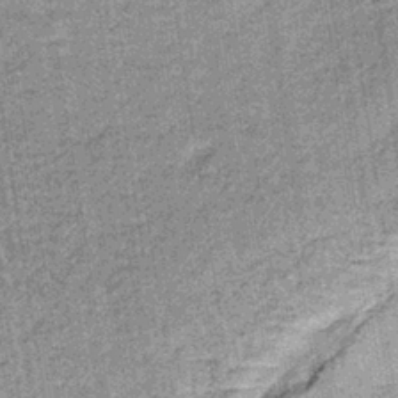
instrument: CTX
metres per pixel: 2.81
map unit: lHb
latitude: -36.9352
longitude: 64.0283
